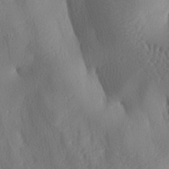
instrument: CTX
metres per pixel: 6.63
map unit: lAa
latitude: -8.1417
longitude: -128.4979
